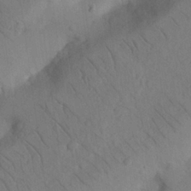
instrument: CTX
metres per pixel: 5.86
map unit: Nhu
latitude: 22.5546
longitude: -74.1578
